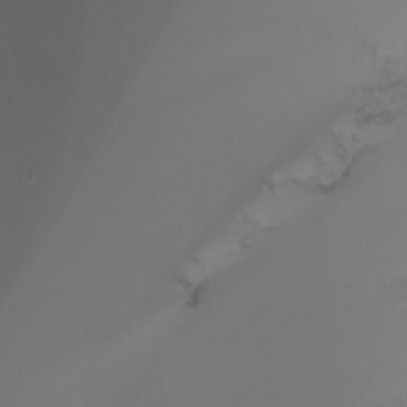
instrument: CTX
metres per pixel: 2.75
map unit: Nhu
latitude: -8.0094
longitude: -80.8947
